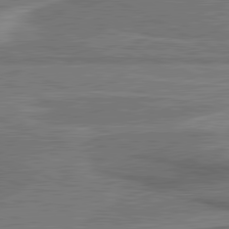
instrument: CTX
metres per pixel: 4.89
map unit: lApd
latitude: 81.1025
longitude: 141.6155
